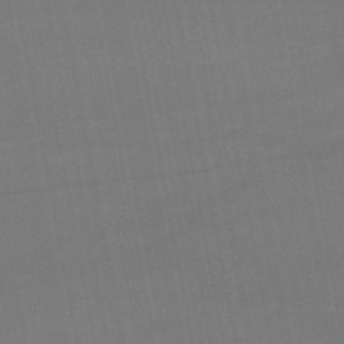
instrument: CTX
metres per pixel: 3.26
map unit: lHb
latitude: -46.9541
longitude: 73.5588
